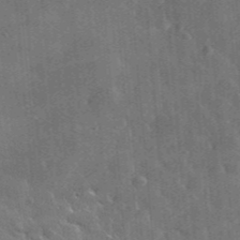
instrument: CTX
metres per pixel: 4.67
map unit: lHvf
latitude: 33.5371
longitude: -90.6113
